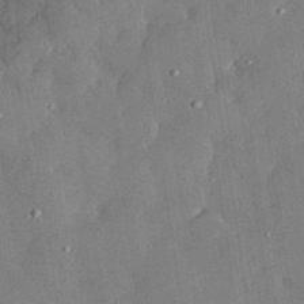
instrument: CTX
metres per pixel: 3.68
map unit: lHvf
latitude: 33.1970
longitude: -91.9150
